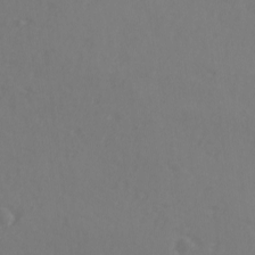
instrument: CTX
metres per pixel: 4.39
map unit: lAvf
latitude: -9.4265
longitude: -121.2915
